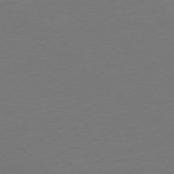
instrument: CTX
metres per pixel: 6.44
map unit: Ap
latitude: -78.3873
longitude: -56.0255
